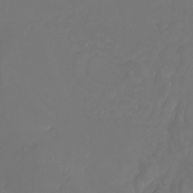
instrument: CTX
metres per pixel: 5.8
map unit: Nhu
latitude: -7.8233
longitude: -94.2901
